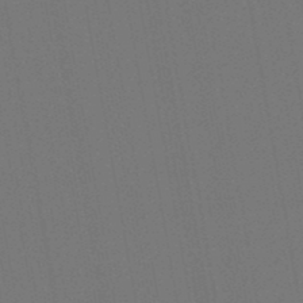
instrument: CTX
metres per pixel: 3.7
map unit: lHb
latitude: -47.1053
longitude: 73.1998
